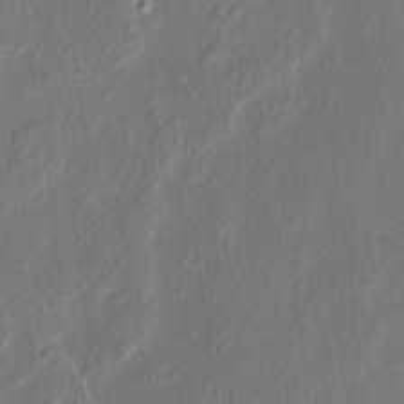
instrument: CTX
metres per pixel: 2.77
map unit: eHh
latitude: 5.6505
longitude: -77.0647
